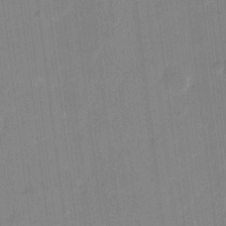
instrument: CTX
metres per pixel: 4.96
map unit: eHh
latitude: 10.9892
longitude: -66.8946
